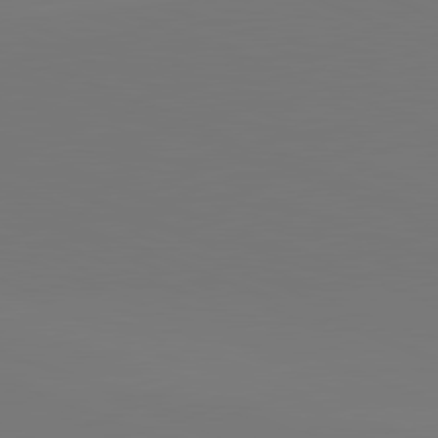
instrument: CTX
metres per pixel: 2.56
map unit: lApd
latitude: 81.7261
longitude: 146.0283
